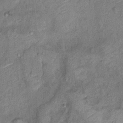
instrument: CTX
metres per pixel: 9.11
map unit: Ht
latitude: 9.0270
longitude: -37.9906
